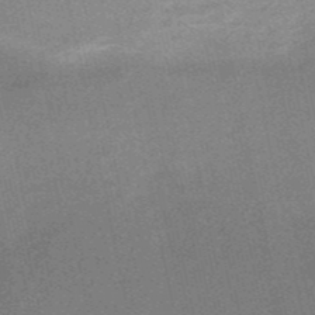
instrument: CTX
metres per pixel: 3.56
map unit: HNb
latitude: -52.5573
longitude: -46.7813
